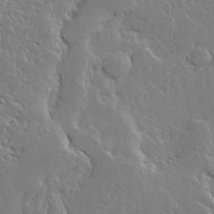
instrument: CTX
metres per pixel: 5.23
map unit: Ave
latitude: 13.6505
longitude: -137.6316
